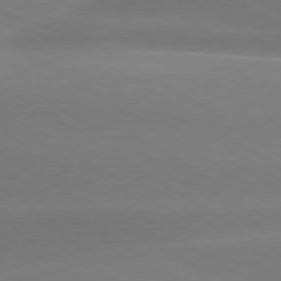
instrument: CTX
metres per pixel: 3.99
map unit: lApd
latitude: 79.8961
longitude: -134.9513
